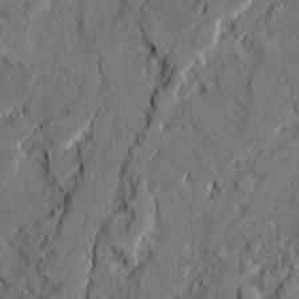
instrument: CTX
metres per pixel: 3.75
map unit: Ave
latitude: 21.2537
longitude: -129.4048
